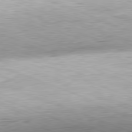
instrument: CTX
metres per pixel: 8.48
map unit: Hpe
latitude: -82.1228
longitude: 12.8030
